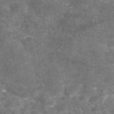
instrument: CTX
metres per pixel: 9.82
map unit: eAb
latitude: 46.6680
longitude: 104.8597
